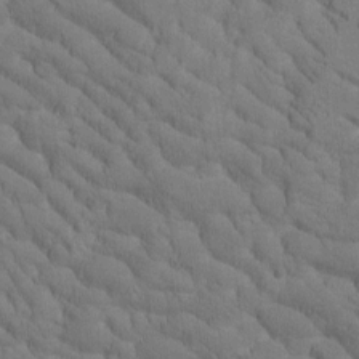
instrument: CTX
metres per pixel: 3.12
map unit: Htu
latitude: -1.4266
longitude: 172.4440
